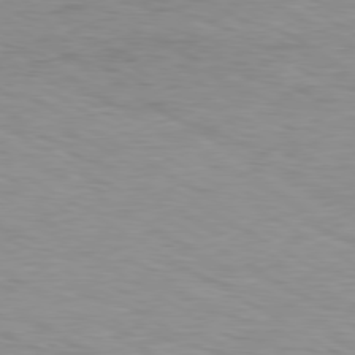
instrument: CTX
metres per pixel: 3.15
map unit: Ap
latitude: -80.2362
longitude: -47.8773
